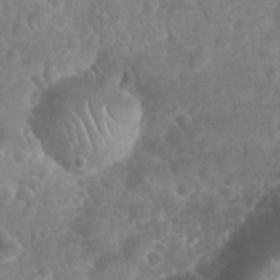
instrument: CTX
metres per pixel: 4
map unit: Nhu
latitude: 26.7246
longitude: -63.8395
